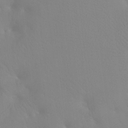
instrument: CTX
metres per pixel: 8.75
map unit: Ht
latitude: -8.1795
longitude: -33.8961
